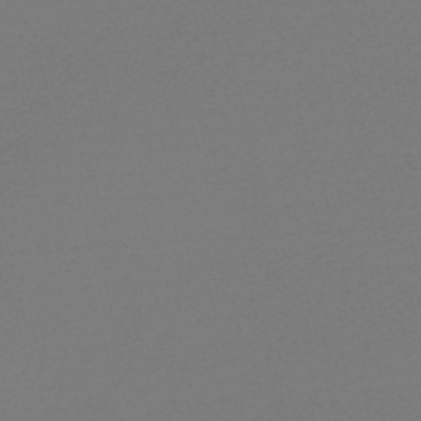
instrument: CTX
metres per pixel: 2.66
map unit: Nve
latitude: -56.8408
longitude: 62.5196
